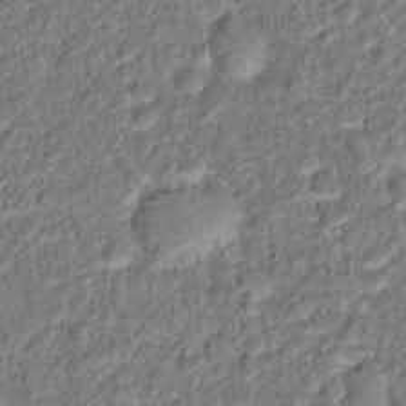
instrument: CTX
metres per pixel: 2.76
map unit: Hto
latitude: 13.1214
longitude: -38.1956
